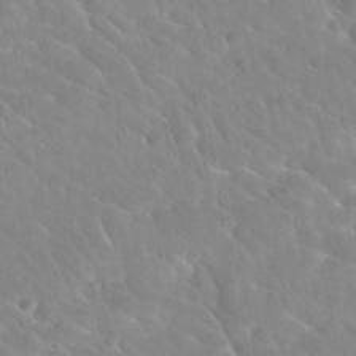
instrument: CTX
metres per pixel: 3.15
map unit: Nhu
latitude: 30.2334
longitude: -51.3859
